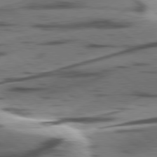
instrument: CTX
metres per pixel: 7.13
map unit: lApd
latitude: 78.4979
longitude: -50.3278
